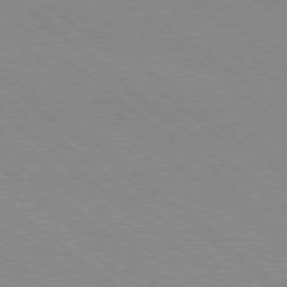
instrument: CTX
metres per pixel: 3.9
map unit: Ap
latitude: -78.6140
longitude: -65.0269
